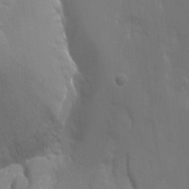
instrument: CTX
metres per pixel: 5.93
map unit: Nhu
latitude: -8.6707
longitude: -48.1200
